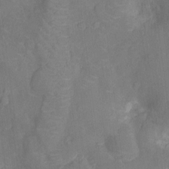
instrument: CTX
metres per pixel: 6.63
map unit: Nhu
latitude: -13.9178
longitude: -24.2522
